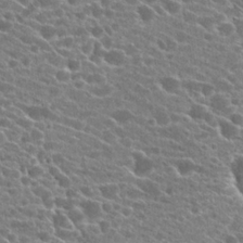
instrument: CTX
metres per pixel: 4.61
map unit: Hto
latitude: 23.6883
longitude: -40.9135
